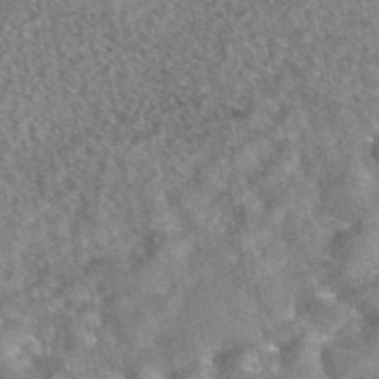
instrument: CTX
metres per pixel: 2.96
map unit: eAb
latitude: 45.2348
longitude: 107.1809
